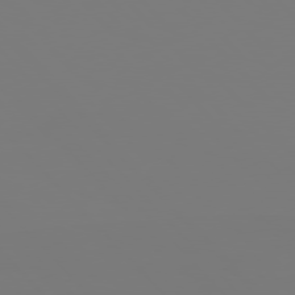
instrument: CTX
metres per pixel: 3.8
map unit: Hpe
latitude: 76.8380
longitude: -161.4048
